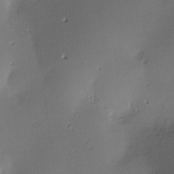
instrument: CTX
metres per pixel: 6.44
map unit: Nve
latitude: -9.2376
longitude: 174.6329
